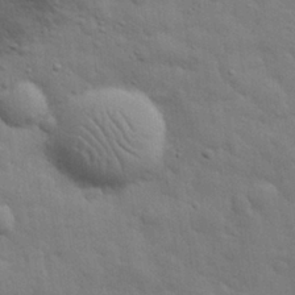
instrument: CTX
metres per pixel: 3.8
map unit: eHh
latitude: 29.7260
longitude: -75.6505
